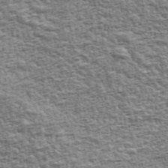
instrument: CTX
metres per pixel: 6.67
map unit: Ave
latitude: 42.9703
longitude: -111.8206
